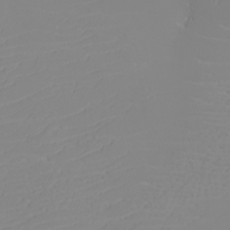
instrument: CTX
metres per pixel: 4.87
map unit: eHh
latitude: -5.9367
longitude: -85.4993
